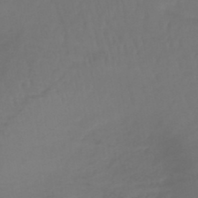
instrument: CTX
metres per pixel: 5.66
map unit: lHb
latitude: -42.8030
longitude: 65.8234
